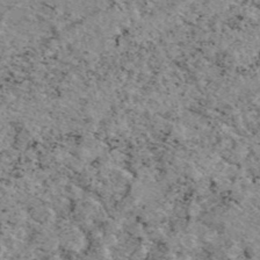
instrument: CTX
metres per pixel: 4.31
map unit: eAb
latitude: 45.3859
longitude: 111.8044
